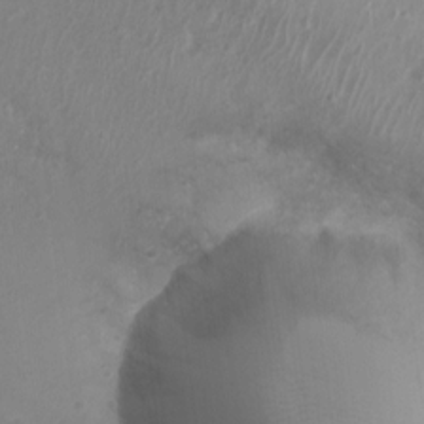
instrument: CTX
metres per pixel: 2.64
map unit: Nhu
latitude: 5.2348
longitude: -17.2537
